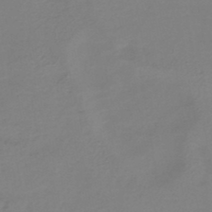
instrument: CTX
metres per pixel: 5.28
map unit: eHh
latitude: -42.3117
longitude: -32.4979
